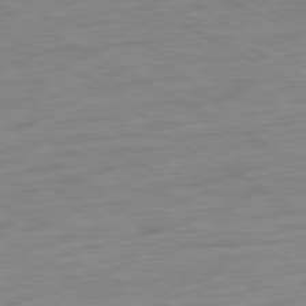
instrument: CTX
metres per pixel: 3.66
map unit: Ap
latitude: -80.6519
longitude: -62.0444
